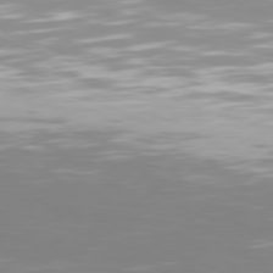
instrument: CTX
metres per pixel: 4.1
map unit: Hpe
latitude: 77.3481
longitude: -130.4979
